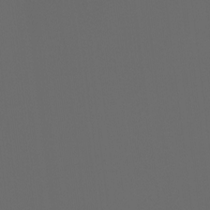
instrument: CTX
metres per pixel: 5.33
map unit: Ht
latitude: -0.2362
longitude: -46.5735
